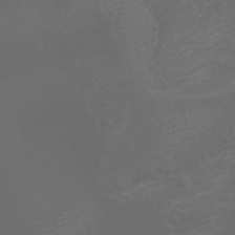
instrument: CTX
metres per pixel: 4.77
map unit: Htu
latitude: -5.2565
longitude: -89.3104
